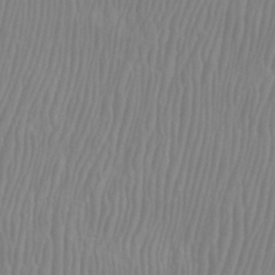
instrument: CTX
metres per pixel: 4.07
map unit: Htu
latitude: -8.2172
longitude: -75.4615
